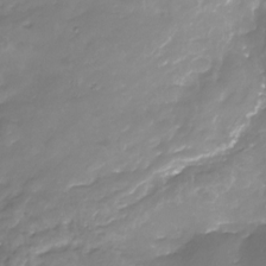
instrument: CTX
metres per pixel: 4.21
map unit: Nhu
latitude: -22.8030
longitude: -57.0836
